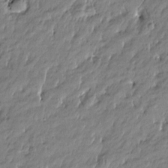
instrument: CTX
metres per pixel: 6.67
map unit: Htu
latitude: -5.0297
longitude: 176.7841
